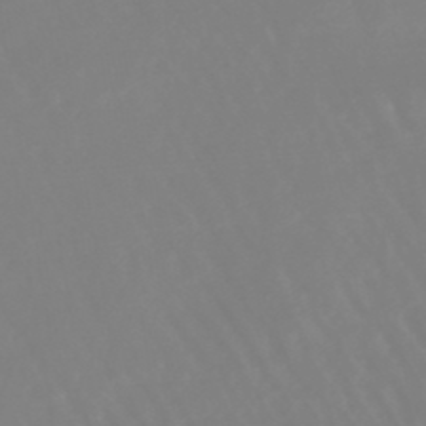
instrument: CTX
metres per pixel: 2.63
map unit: lHb
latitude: -45.6155
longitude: 79.2376
